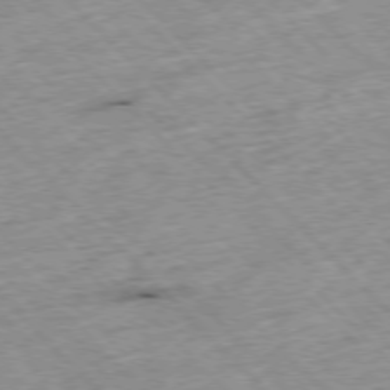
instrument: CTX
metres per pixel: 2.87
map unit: Hpe
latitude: -77.1242
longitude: -15.7828
